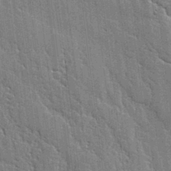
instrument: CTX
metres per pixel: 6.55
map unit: lAvf
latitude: -1.1809
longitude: -107.7261
